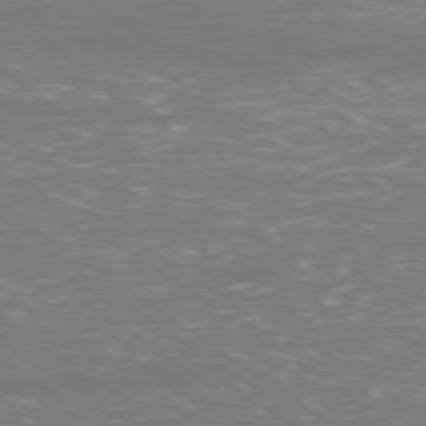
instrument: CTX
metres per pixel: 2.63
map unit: Ap
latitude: -79.0675
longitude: -61.4615
